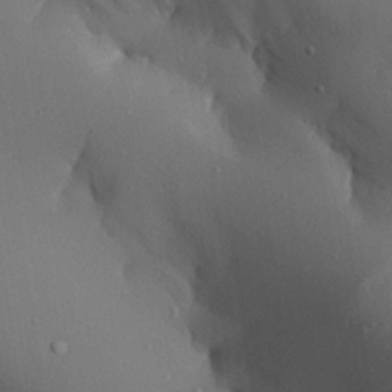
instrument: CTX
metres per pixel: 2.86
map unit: Aa
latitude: 25.6504
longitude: -128.1767
